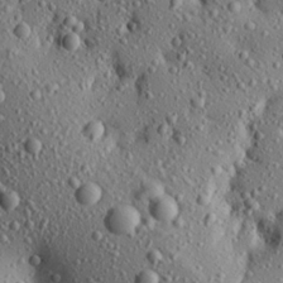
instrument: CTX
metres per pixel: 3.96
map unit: Aa
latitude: 22.5735
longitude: -140.0444
